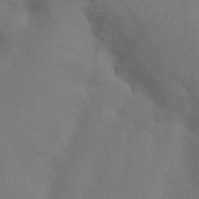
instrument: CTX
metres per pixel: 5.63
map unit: Nhu
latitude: 18.8569
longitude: -73.1781
